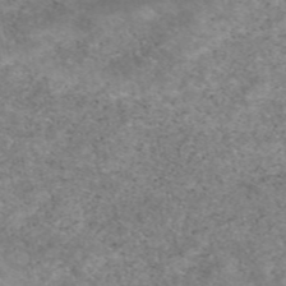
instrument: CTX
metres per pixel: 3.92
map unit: eAb
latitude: 48.2711
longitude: 120.8030
